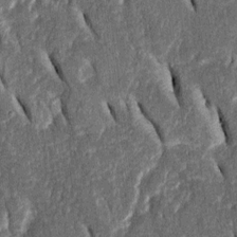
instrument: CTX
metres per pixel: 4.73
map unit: Htu
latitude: -1.4833
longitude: 149.8612
